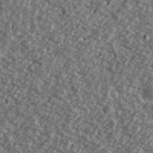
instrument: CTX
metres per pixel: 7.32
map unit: Ave
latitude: 39.9528
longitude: -111.4427
